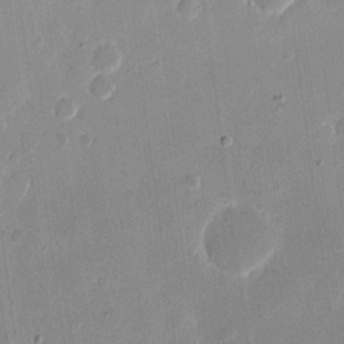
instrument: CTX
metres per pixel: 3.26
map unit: eHh
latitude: 10.6491
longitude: -68.6302
